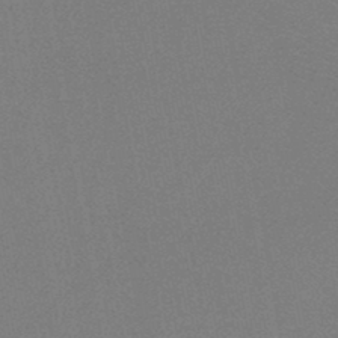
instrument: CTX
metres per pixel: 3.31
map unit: HNb
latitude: -45.6911
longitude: -40.0822
